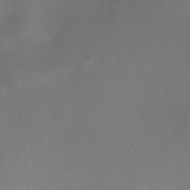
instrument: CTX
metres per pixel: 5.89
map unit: HNhu
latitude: 9.3104
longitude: 13.4077
